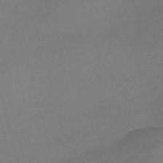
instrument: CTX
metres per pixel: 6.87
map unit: Nve
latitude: -56.8219
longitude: 63.2187
